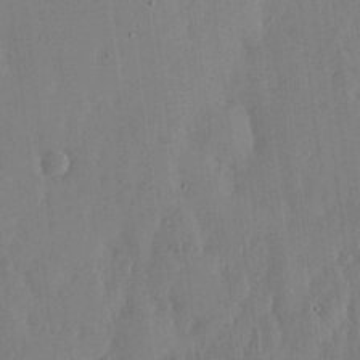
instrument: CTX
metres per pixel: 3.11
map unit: lHvf
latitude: 19.1025
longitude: -116.1389
